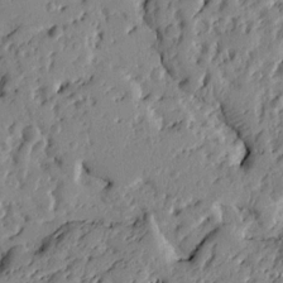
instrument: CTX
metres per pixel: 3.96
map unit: Ht
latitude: 10.6113
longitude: -77.6127
